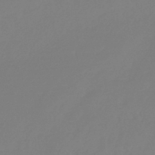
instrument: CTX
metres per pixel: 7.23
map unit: eHb
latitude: -45.9367
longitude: 84.7652
